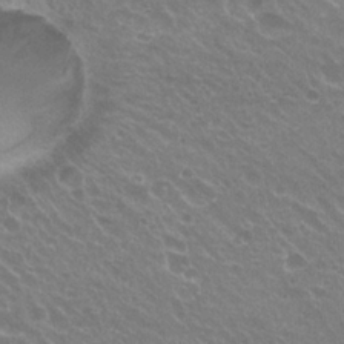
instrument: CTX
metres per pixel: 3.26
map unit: Hto
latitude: 23.3859
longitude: -31.8773
